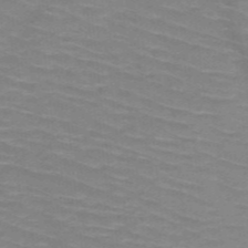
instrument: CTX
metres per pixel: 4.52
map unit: HNb
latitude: -47.3887
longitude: -45.8583
